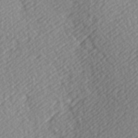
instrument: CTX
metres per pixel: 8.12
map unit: Hve
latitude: 3.3670
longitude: -124.1200
